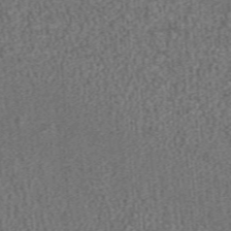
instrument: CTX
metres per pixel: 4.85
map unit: ANa
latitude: 36.5735
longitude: 15.3321
